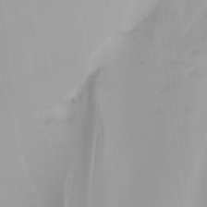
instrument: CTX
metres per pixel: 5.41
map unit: Nhu
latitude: -4.7652
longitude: -91.1214
